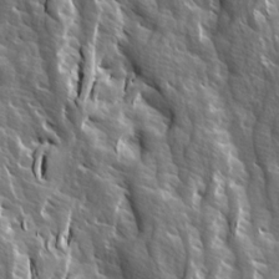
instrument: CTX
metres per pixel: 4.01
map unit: Ave
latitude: 14.8947
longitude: -132.9514
